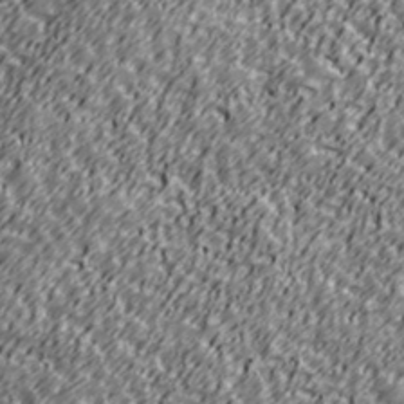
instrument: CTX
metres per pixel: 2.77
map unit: Ave
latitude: 41.2725
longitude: -113.3670
